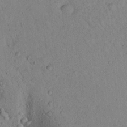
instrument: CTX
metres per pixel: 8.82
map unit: Aa
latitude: 23.3293
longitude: -148.0633
